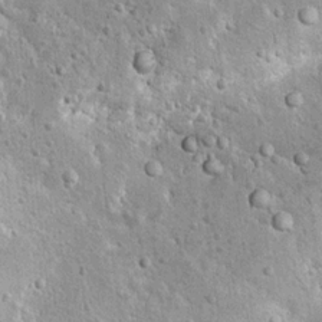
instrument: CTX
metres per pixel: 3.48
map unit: Hto
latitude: 11.9717
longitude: -36.1389
